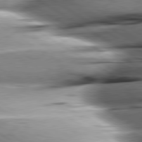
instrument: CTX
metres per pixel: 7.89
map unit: lApd
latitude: 79.9906
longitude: -156.3467
